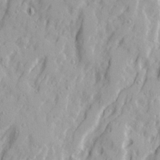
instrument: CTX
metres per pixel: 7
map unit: Ave
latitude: 21.7828
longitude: -130.9703
